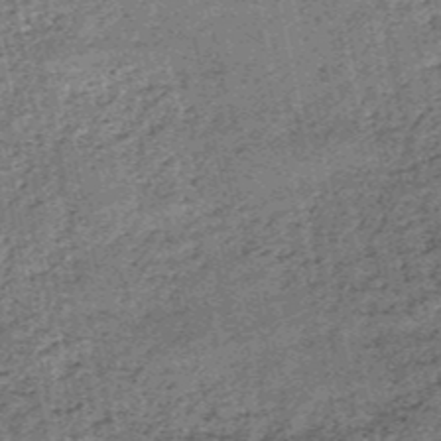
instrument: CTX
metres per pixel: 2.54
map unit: HNb
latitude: -53.1809
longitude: -48.8191
